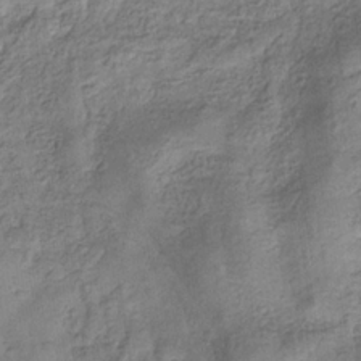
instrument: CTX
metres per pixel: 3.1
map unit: eHb
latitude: -33.2187
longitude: 75.4455
